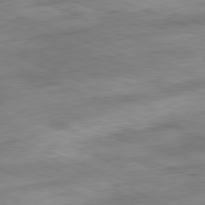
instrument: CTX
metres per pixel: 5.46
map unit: Ap
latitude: -81.9556
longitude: -80.5924
